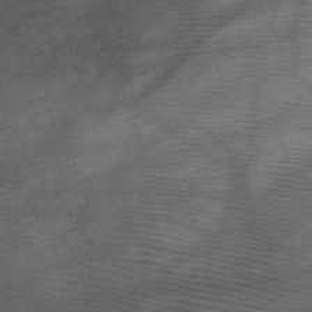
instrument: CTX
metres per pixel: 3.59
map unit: HNb
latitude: -47.8989
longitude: -40.9891
